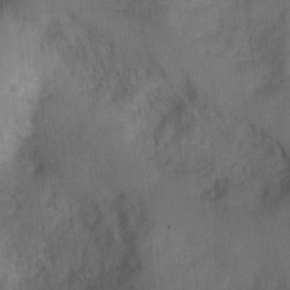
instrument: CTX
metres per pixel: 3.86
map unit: Nhu
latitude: 3.0836
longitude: -16.4412
